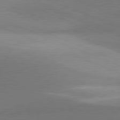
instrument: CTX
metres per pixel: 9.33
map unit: lApd
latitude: 81.4426
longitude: 141.5210
